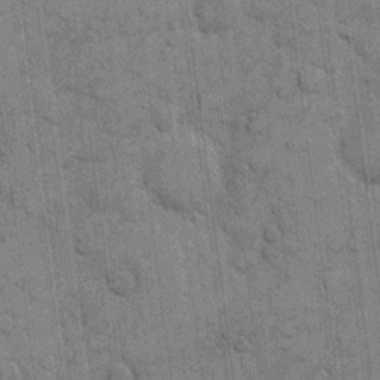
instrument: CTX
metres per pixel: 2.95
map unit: eHh
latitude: 10.3656
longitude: -65.3104
